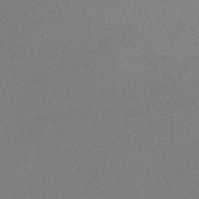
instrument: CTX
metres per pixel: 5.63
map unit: eHb
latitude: -33.1620
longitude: 67.9178
